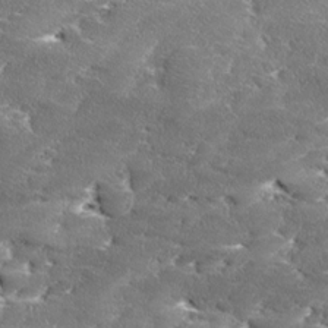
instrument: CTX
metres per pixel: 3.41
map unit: Ave
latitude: 17.3104
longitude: -136.6869
